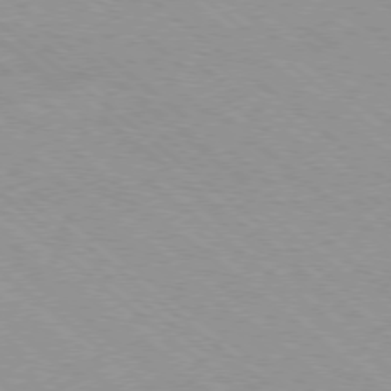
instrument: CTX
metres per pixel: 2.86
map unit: Ap
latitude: -78.7463
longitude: -65.4048
